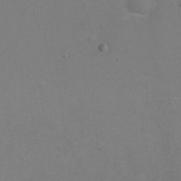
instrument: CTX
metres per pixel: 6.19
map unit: eHh
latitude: -7.4832
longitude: -75.2726
